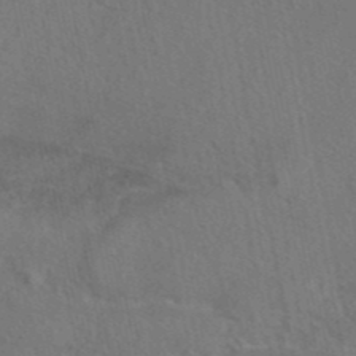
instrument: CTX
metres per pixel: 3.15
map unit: eAb
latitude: 42.8758
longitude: 104.6140
